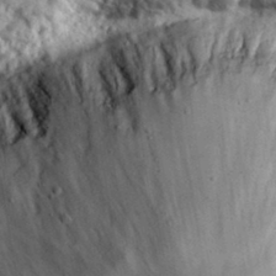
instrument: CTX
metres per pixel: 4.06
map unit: eHh
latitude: 34.9513
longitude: -80.8191
